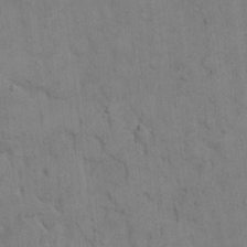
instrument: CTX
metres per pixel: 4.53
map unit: Hto
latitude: 9.8961
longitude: -61.2537
